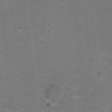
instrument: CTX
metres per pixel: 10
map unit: Nhu
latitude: 17.6694
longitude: -32.2711
